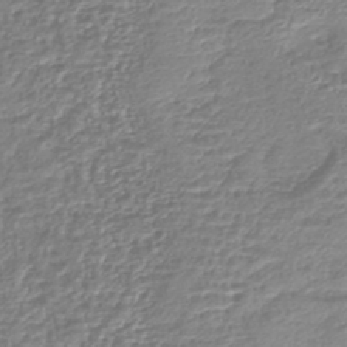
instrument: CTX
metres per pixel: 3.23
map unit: lHb
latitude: -42.6896
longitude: 76.0661
